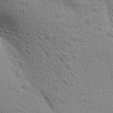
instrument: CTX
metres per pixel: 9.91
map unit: Aa
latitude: 17.1403
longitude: -147.4238
